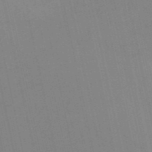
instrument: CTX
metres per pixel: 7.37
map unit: HNb
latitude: -53.0675
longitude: -47.1781
